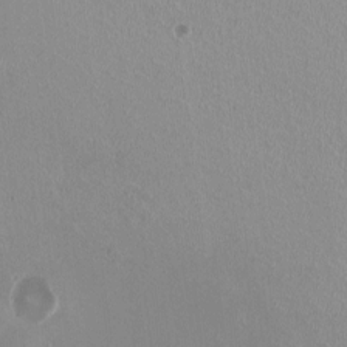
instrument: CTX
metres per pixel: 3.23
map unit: HNhu
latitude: -1.0487
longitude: -2.1200
